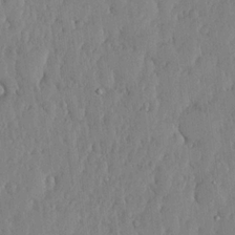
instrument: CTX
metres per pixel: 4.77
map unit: lHvf
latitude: 18.4601
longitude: -116.2334
